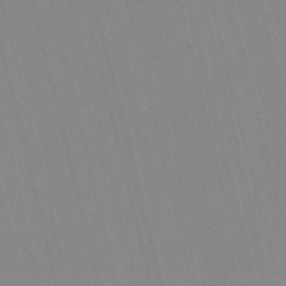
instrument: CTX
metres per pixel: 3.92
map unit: Nve
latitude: -57.0675
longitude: 61.5966
